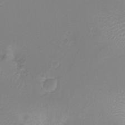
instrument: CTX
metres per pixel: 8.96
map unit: Nhu
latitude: -14.8786
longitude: -25.9339
